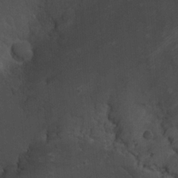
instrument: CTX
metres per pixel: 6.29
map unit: lAvf
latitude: 8.4412
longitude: 169.1053
